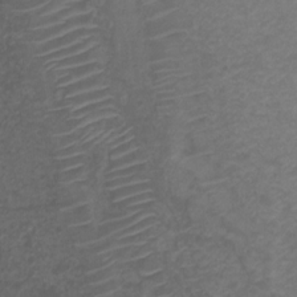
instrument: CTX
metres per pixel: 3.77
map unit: Ht
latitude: 1.6505
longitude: -34.6301
